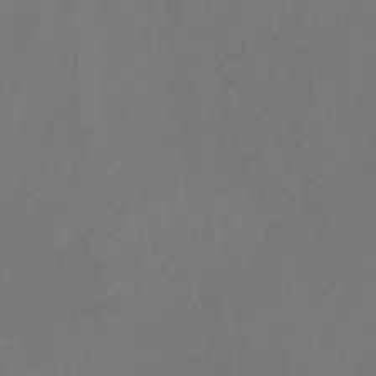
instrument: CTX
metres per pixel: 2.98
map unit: HNb
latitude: -31.3132
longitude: 63.8989
